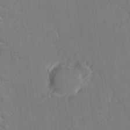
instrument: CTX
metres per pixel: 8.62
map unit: Hve
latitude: 26.9514
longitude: 145.1053
